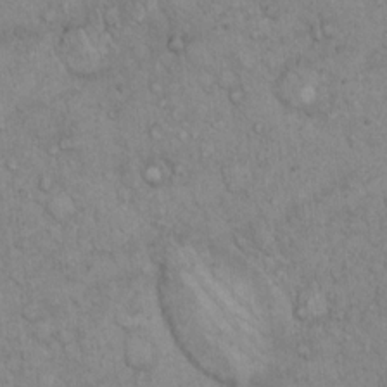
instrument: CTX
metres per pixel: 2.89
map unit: Hto
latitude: 13.3860
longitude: -56.4223
